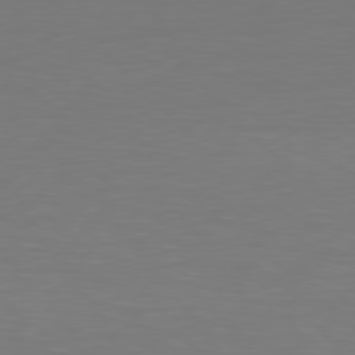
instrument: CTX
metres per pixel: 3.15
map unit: Hpe
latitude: 78.6491
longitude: -138.0255
